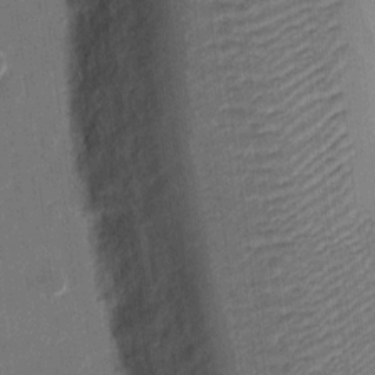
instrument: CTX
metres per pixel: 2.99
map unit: eHh
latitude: 11.8017
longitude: -70.3467
